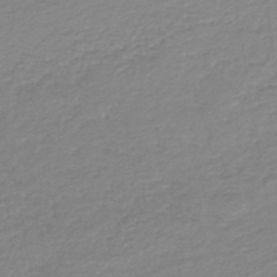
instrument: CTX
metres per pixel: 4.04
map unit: lHb
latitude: -44.9542
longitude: 60.2928
